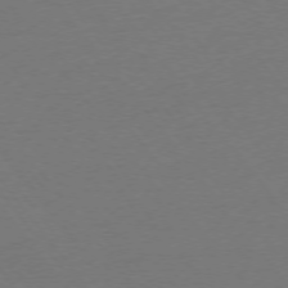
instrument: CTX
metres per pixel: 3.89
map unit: Ap
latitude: -75.5022
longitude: -94.3656
